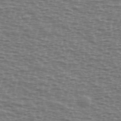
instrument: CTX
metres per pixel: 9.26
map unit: Ave
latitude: 38.3278
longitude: -113.5560
